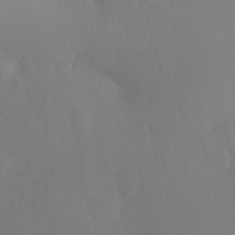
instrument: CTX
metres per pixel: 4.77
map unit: Nhu
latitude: 26.2334
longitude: -57.4804
